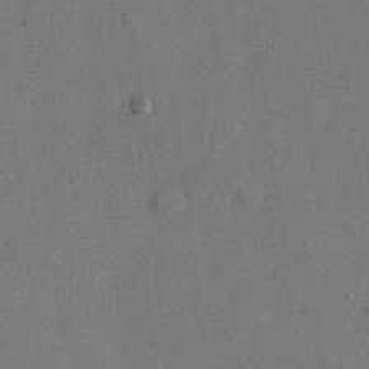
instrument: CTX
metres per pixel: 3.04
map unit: eHh
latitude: 15.7072
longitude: -68.0444
